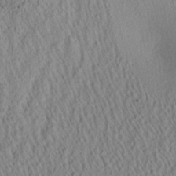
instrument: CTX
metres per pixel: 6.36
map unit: Aa
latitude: 26.7813
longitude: -135.3292
